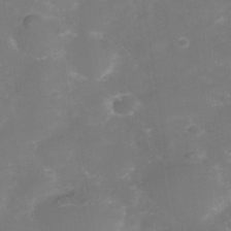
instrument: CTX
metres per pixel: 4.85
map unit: Nhe
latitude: -38.1984
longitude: -112.5168
